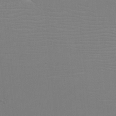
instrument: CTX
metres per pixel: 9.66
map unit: eHh
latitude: -5.7855
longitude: -83.5749
